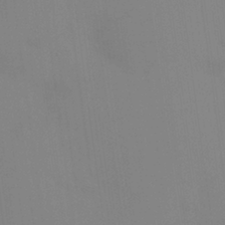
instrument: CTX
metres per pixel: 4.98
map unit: HNhu
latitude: 6.3089
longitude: 1.9179
